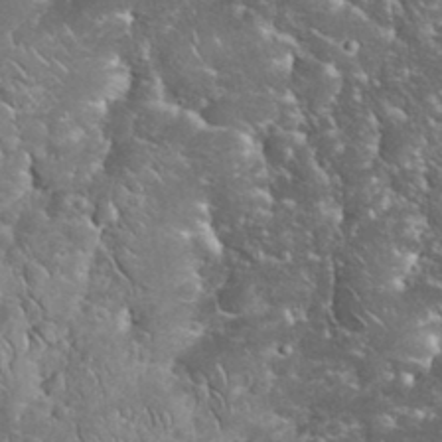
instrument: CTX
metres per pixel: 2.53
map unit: eHh
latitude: 33.9150
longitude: -65.5749
